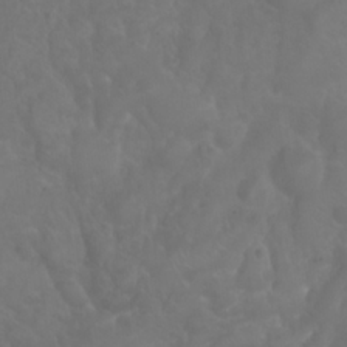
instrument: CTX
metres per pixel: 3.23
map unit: Nhu
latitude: 24.6301
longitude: -62.8947
